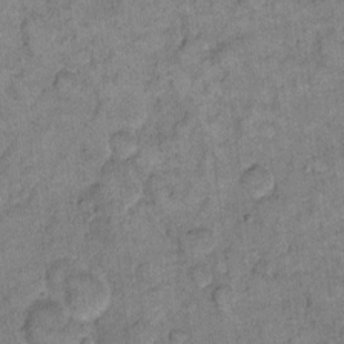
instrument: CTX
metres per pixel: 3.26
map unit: eHh
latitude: 12.6869
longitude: -65.0647
